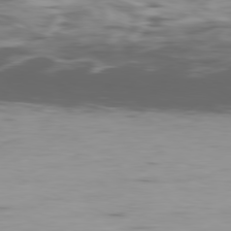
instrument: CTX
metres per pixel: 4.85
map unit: Ap
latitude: -79.9367
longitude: -76.2711
